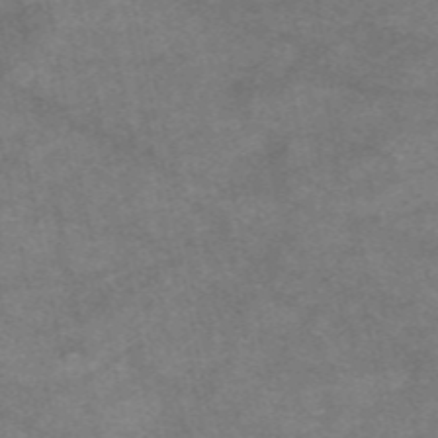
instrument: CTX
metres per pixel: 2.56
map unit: eAb
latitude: 47.8962
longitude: 125.1431
